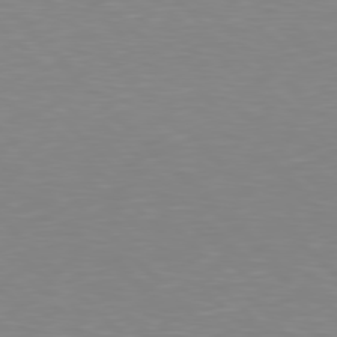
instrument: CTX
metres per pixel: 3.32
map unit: Hpe
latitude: 77.4804
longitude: -174.8947
